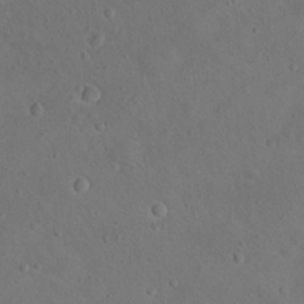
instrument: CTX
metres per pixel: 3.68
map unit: Nhu
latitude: 14.5735
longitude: -36.4979
